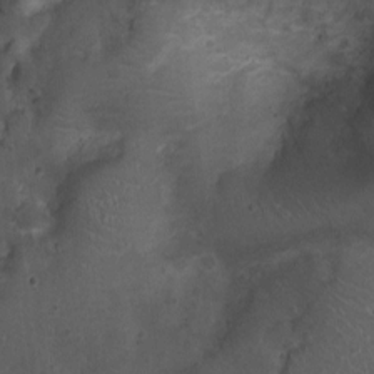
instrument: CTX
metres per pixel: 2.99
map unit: Nhu
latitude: 1.6316
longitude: -14.7813
